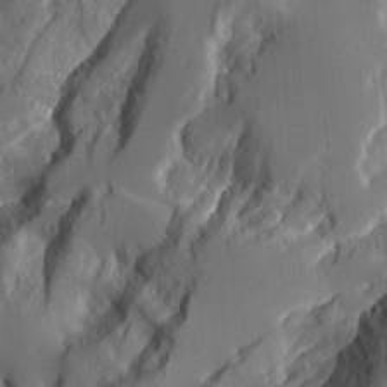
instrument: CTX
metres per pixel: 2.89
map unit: Aa
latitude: 12.6680
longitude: -126.0633
